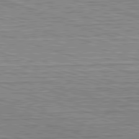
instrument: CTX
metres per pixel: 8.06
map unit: Hpe
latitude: -82.8219
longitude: 10.2740
